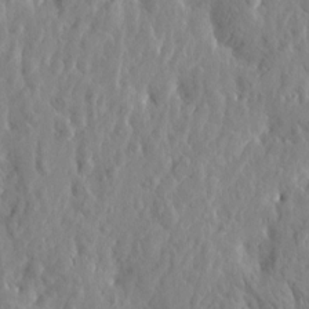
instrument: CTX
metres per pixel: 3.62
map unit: Htu
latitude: -2.5006
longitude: 179.5588
